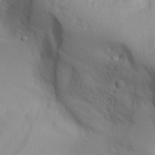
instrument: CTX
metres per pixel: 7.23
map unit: Aa
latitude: 28.7057
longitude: -132.9892
